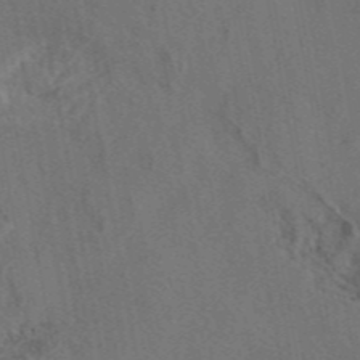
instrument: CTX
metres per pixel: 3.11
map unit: eAb
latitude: 47.4238
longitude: 108.7841
